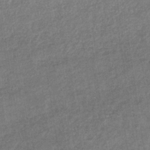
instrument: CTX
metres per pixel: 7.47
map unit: eHb
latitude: -34.1984
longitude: 77.8800
